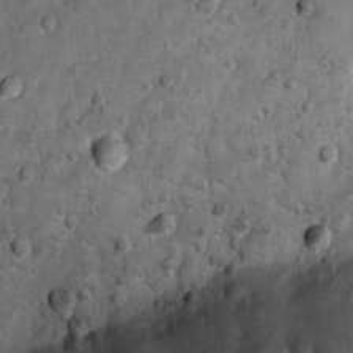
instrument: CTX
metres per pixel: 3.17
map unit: Nhu
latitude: 10.3845
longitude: -24.3089
